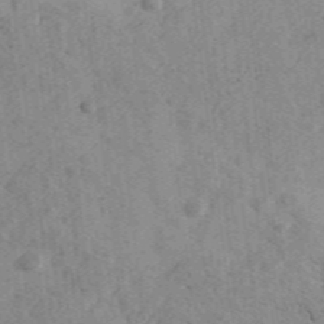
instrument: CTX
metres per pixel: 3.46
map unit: Ave
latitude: 40.8002
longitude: -110.1956
